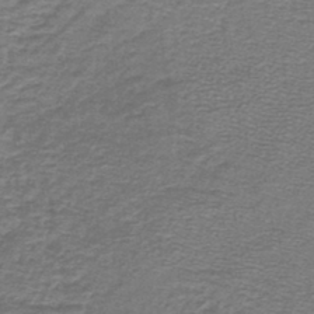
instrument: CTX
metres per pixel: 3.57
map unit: lHb
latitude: -44.5196
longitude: 56.8408
